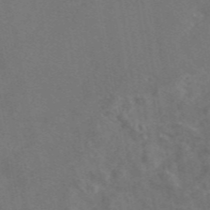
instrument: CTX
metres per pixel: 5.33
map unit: eAb
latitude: 46.3279
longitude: 110.2361
